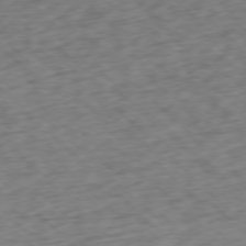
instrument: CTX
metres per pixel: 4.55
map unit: Ap
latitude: -77.4454
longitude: -79.5560
